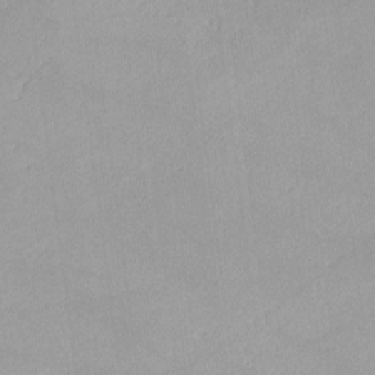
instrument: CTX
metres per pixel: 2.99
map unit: lHvf
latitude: -13.2565
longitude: -102.8758
